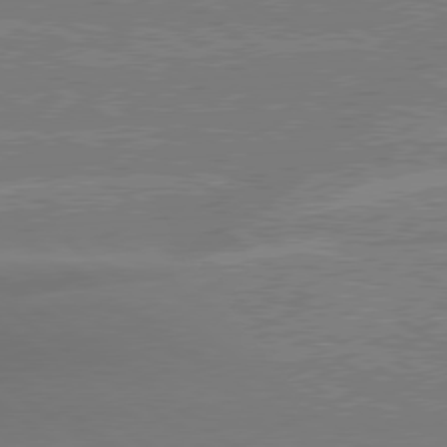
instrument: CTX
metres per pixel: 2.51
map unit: lApd
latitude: 79.3482
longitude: -133.5938
